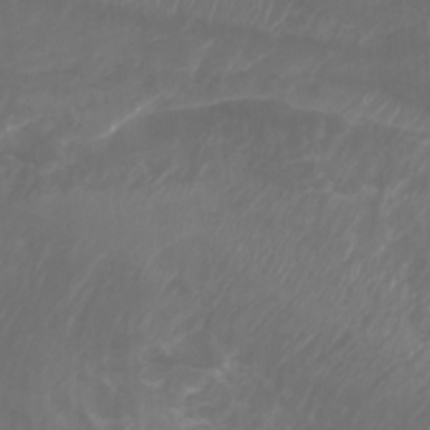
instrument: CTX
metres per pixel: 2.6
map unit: Aa
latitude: -8.1417
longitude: -79.0270
